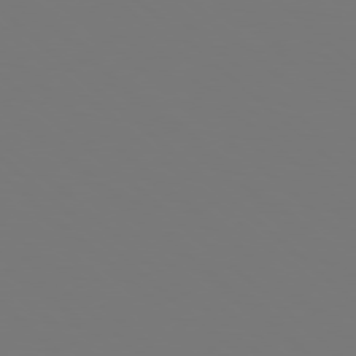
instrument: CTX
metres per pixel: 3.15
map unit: Hpe
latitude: 77.8961
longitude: -163.4238
